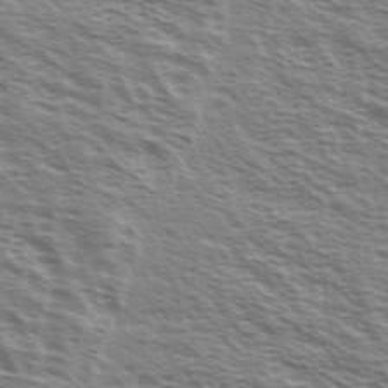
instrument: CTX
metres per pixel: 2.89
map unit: Ave
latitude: 38.3467
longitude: -110.3467
